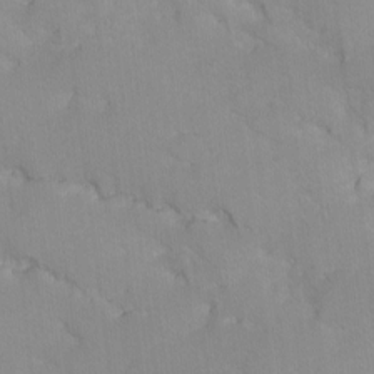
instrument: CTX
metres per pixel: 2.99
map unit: Ave
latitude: -9.6155
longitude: -117.4049
